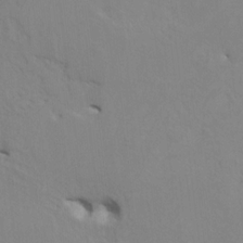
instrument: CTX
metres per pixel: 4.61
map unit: HNhu
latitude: 4.1389
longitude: -4.1767
